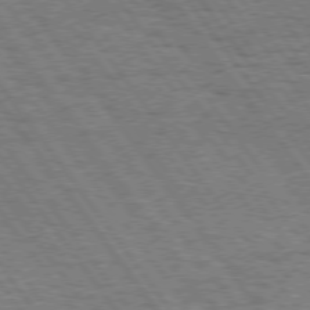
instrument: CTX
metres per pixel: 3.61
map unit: Hpe
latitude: 74.7435
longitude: -139.2537
